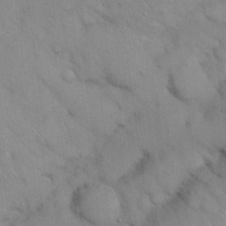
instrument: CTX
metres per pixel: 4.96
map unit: Nhu
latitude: 26.6491
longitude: -69.3860
